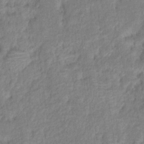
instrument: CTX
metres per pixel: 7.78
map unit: Hto
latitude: 16.5168
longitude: -40.4223
